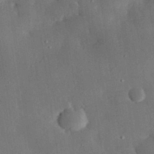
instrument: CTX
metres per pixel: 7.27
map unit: eHh
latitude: 30.2334
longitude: -80.4601
